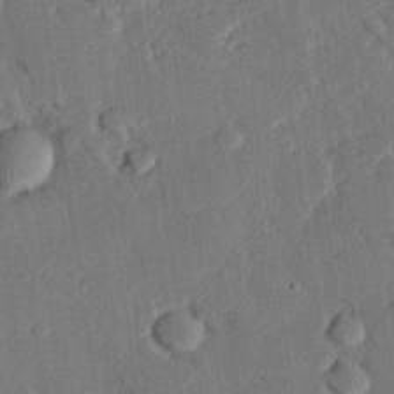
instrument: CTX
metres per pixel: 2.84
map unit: eHh
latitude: 26.6113
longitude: -81.4993
